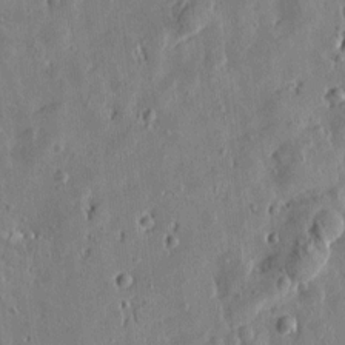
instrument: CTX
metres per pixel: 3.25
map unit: Htu
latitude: 0.3845
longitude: -178.0444
